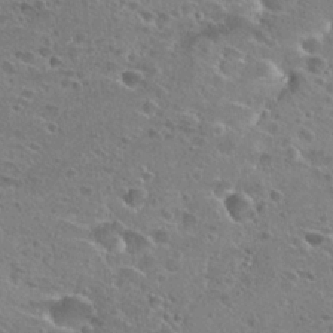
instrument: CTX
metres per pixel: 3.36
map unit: Hto
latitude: 25.3103
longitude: -45.7827
